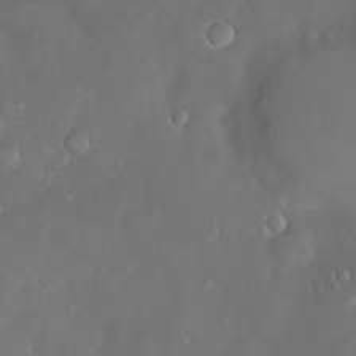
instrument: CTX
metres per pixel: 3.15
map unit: Hve
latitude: -10.7274
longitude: 174.8219
